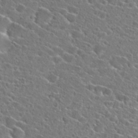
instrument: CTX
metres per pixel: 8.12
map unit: Hto
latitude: 24.4601
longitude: -45.2726
